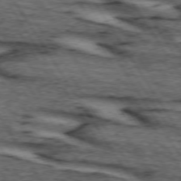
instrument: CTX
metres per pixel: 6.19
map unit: lApd
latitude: 74.0822
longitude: -72.7058
